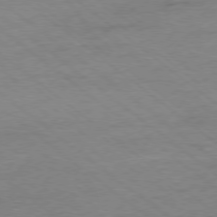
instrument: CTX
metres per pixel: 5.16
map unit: Ap
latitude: -78.2550
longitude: -82.8002
